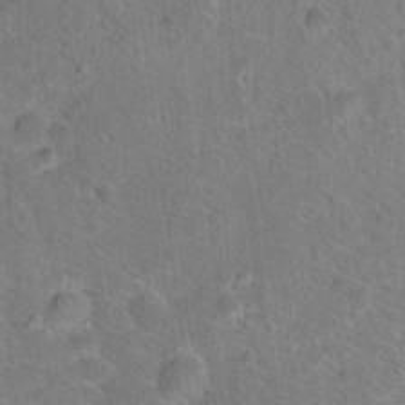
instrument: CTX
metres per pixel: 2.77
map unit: Hto
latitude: 18.0444
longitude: -43.5938
